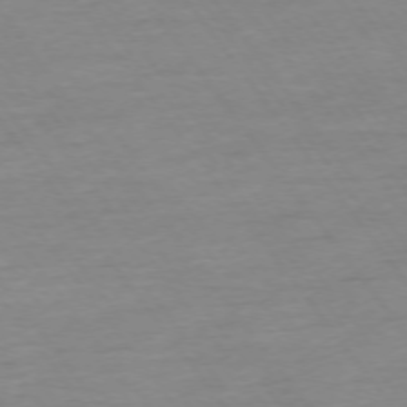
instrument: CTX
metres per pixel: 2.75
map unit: Ap
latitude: -74.8597
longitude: -83.4615
